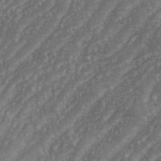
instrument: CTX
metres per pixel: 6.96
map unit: eHh
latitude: 35.2348
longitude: -133.3671
